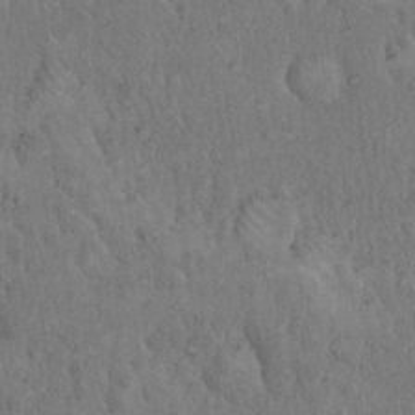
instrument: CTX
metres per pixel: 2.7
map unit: eHh
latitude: 18.1389
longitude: -62.0633
